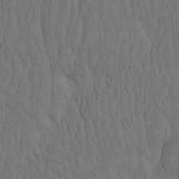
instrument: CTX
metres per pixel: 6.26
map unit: eHh
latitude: -2.1605
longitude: 15.0298
